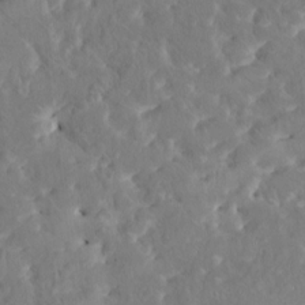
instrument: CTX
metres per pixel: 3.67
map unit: HNhu
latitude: 5.0080
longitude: 10.1039
